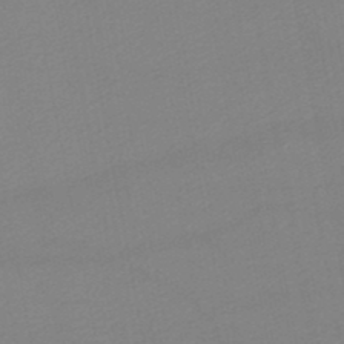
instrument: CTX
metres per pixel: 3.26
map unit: lHb
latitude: -46.1417
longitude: 67.3132
